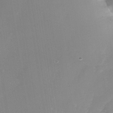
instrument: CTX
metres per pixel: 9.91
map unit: Nhe
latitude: -37.2565
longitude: -112.5357
